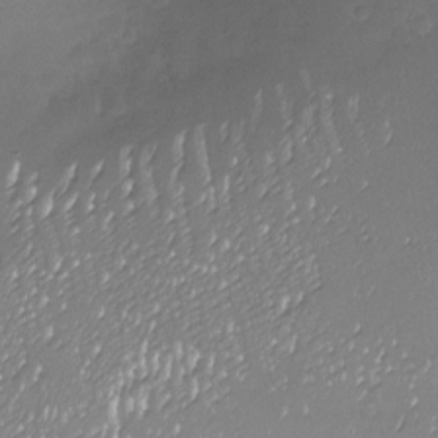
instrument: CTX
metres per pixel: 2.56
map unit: Nhu
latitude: -18.4629
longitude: -58.2145
